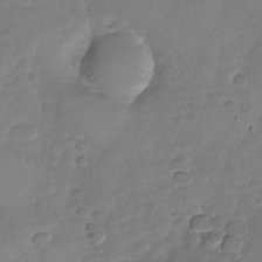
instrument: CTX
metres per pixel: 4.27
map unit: Nhu
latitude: -30.3117
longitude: -61.1592
